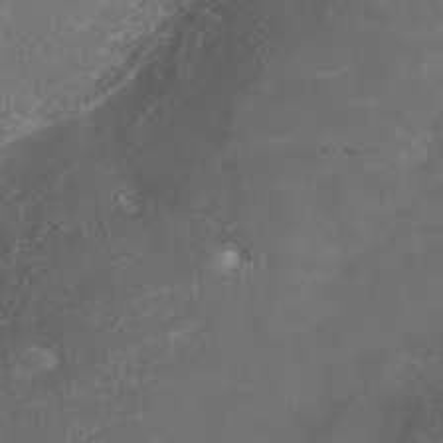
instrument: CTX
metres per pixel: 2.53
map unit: ANa
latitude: 41.6882
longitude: 27.1431
